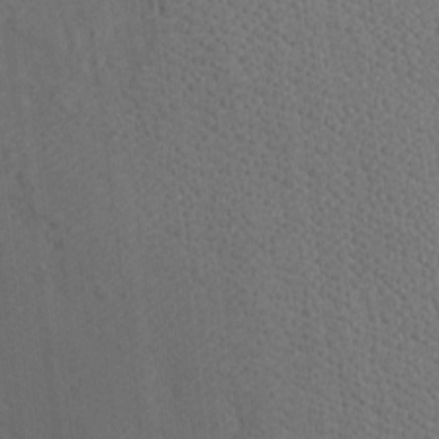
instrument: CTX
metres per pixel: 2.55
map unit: Htu
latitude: -7.2754
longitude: 156.1984
